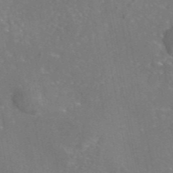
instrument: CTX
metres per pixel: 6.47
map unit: eAb
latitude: 45.5560
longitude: 108.0661
